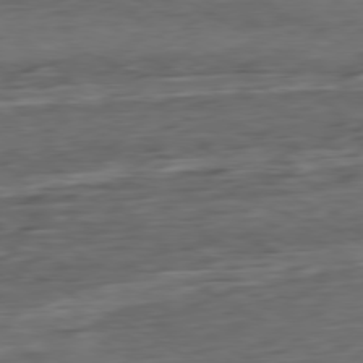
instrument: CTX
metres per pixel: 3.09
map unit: Ap
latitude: -79.4265
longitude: -57.6127
